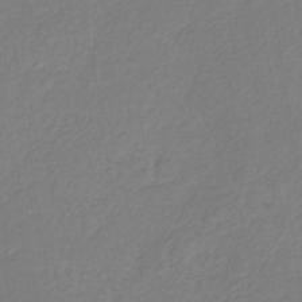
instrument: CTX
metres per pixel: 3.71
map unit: eHb
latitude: -30.2172
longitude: 63.5777
